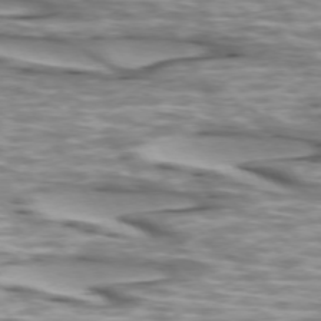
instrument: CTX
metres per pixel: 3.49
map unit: lApd
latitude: 73.4049
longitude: -56.8568
